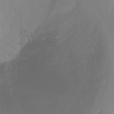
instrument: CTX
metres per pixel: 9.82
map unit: Ht
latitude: -17.1998
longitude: -47.2159
